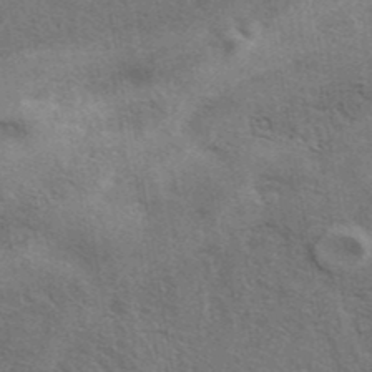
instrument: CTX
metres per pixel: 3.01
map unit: eAb
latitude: 41.3481
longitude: 103.5966
